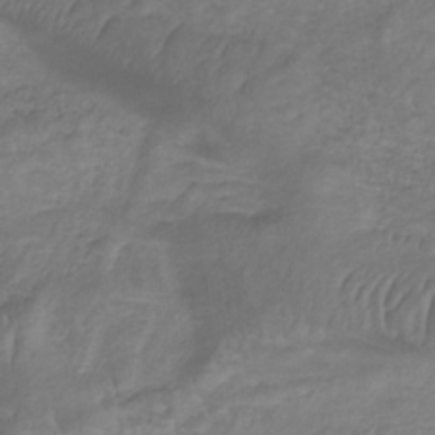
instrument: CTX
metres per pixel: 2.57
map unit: eHb
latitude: -32.5763
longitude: 68.7085
